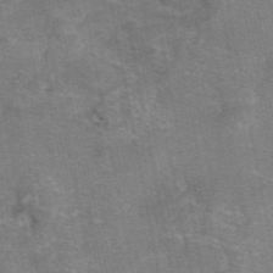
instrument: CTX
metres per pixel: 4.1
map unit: eAb
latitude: 47.4427
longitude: 103.9178
